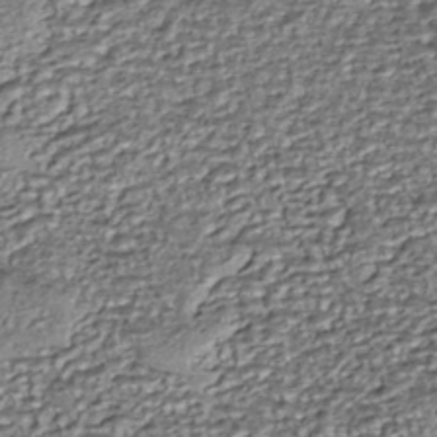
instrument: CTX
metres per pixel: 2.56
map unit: eHh
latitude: -43.5399
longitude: 121.6910
